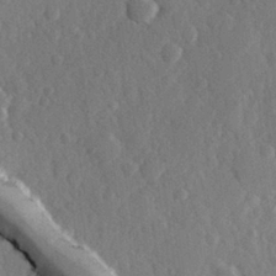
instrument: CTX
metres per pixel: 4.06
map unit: Hve
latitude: 25.9906
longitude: 150.0472
